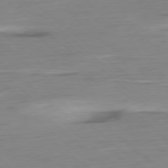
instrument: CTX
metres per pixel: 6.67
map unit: Ap
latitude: -78.2172
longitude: -77.1214
